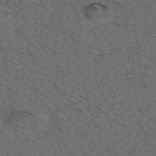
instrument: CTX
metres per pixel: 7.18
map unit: eAb
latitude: 43.4993
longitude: 104.6896
